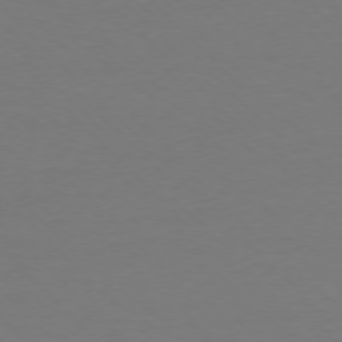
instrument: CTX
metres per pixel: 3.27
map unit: Ap
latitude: -77.2565
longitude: -71.2348
